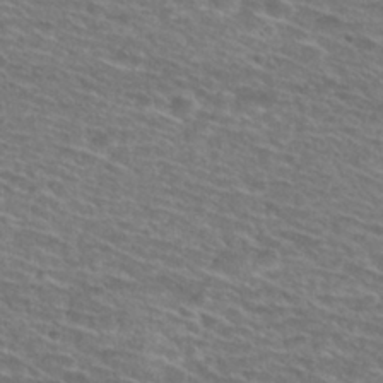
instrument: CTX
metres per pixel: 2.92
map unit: Hto
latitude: 28.7057
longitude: -47.5560
